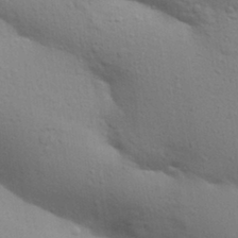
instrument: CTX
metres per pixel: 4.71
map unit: Aa
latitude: 30.1578
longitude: -147.1215
